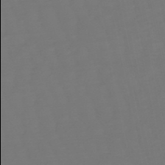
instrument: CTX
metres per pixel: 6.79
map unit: eHb
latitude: -50.3684
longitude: 78.0094
